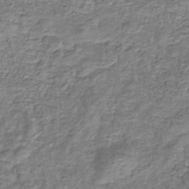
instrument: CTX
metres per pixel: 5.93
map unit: eHb
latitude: -34.6518
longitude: 76.3306
